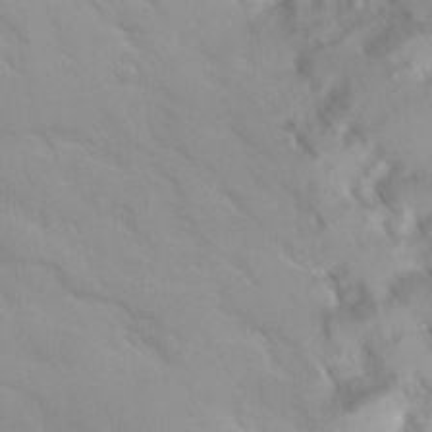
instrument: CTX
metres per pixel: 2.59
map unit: Ave
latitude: 9.9150
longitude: -103.1214
